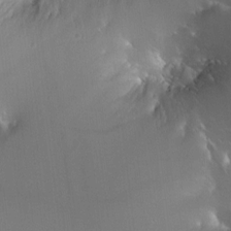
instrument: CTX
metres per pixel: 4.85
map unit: HNhu
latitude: 5.8961
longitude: 8.7463
